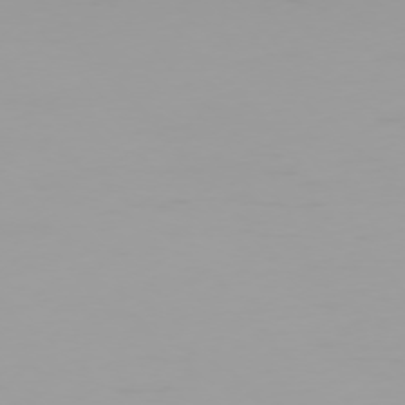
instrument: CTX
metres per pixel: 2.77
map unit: Ap
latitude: -76.7841
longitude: -73.8017
